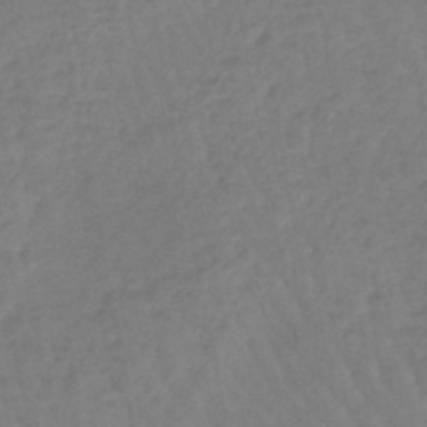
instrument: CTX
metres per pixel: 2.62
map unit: eHb
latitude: -45.7667
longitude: 80.5007
